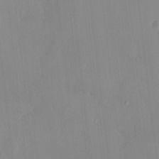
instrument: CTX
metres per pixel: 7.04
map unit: HNhu
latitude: 5.2726
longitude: 1.6911
